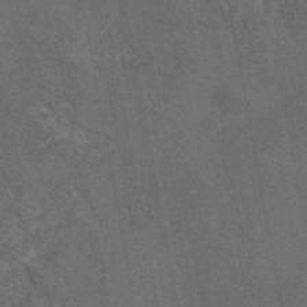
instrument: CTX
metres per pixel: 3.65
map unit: eAb
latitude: 46.3845
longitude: 108.4818
